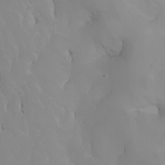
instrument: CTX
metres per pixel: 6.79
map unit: Nhu
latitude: -5.0297
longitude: -93.0647
